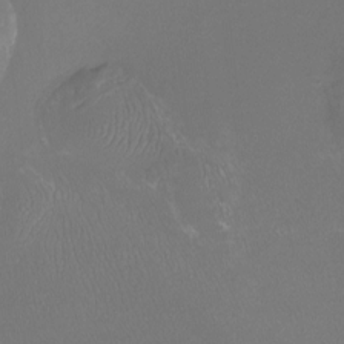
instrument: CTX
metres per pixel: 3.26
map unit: Htu
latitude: -13.5966
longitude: -47.6127
